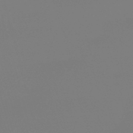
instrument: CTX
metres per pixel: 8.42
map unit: eHb
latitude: -50.3495
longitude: 68.5384
